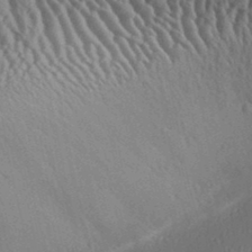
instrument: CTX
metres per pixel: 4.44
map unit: Aa
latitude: 30.8758
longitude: -134.4979
